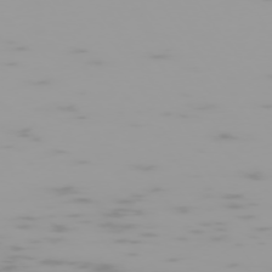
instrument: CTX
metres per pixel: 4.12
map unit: Hpe
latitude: -74.9731
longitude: 7.4076
